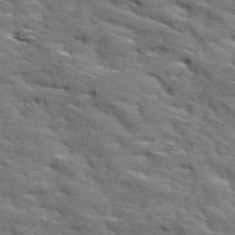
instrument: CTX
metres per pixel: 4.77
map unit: Ave
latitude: 18.0633
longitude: -136.0633
